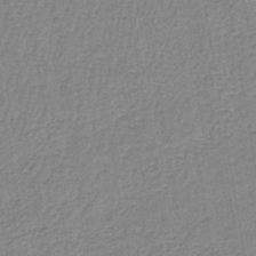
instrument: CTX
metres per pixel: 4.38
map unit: lHb
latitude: -40.2928
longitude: 60.8408
